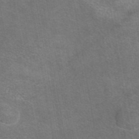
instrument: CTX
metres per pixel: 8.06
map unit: eAb
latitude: 45.0647
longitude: 106.0472
